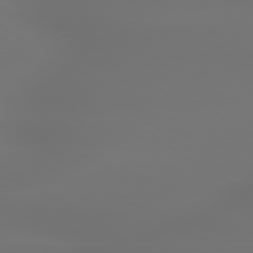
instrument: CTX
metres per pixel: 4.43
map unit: lApd
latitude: 79.7261
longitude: -137.9717
